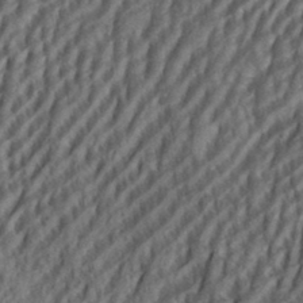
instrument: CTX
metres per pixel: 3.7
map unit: eHh
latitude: 34.9135
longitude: -137.4805
